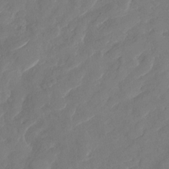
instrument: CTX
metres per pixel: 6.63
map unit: Nhu
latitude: -29.9745
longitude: -72.3279
